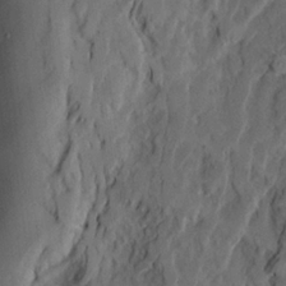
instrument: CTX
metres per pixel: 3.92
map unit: Ave
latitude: 23.1592
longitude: -132.6113
